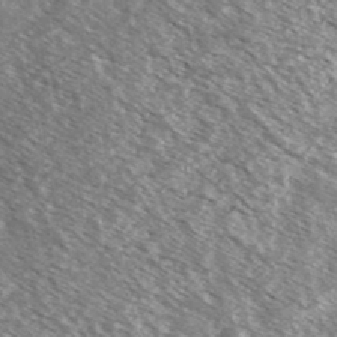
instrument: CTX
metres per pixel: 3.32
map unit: Ave
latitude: 37.7450
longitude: -109.7638
